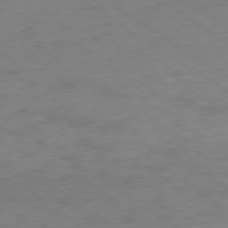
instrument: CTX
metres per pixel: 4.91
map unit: Ap
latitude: -78.8597
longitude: -59.1214
